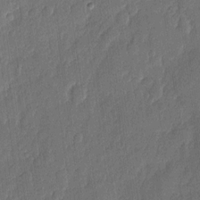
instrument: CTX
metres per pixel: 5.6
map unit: eHh
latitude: 6.3089
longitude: -74.0444
